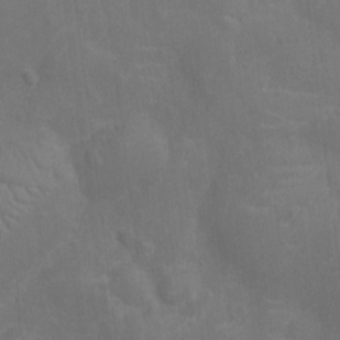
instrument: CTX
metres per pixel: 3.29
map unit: Ht
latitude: -10.7274
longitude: -23.4993
